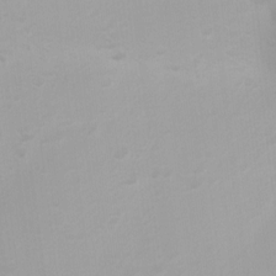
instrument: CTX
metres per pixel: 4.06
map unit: Ht
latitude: 3.5371
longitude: -22.7246
